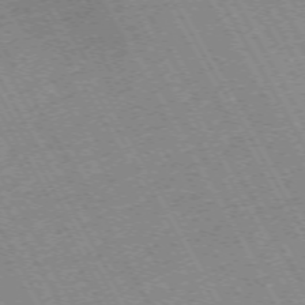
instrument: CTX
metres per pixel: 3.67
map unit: Hpe
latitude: -72.1228
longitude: 11.4832
